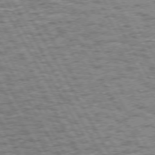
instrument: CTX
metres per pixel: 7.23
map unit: Hpe
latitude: 72.7058
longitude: -125.6127
